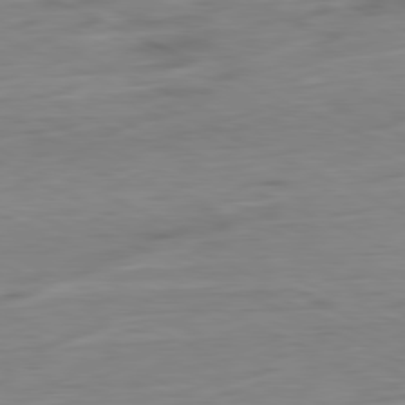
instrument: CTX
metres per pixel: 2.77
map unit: Ap
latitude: -81.1620
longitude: -68.1767
